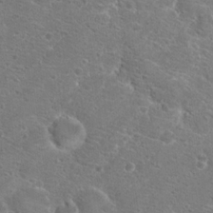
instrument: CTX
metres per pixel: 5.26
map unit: Hto
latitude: 19.2159
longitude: -36.8002
